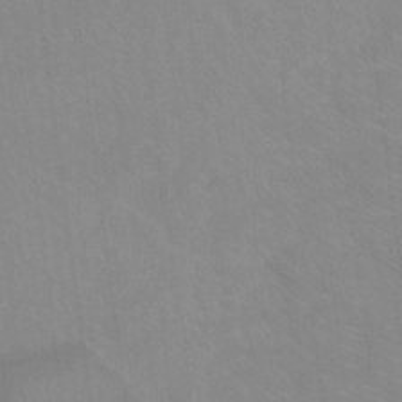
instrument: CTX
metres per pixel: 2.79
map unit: Ht
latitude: -9.6155
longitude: -38.7435
